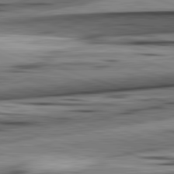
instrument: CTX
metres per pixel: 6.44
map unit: lApd
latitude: 82.6490
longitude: 160.6141
